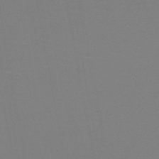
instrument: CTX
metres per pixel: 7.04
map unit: HNb
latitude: -46.2928
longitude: -44.3845
